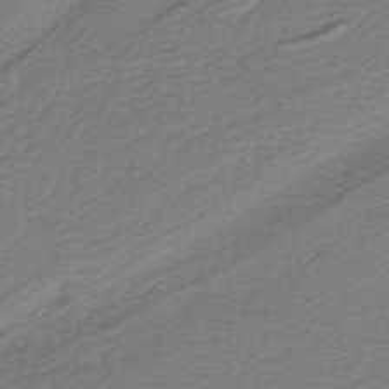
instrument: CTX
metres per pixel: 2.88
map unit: HNb
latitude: -38.5196
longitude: 53.3509
